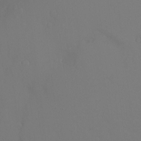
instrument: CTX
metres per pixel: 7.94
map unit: Ht
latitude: -9.4076
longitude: -37.4993
